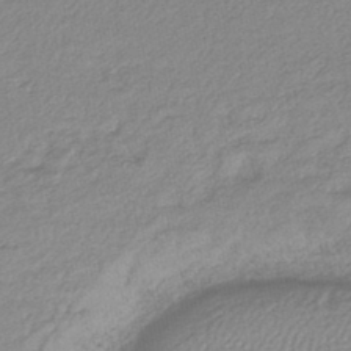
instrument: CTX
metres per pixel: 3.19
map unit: lHb
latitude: -44.7841
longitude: 68.5951
